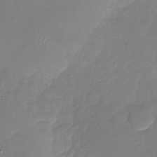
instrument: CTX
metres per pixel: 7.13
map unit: Nhu
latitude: -28.3684
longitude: -60.5545
